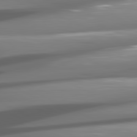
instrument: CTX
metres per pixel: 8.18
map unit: lApd
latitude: 81.3293
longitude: -145.5371
